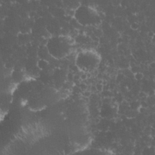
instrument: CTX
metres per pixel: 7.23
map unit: eHh
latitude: 33.1781
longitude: -64.2334
